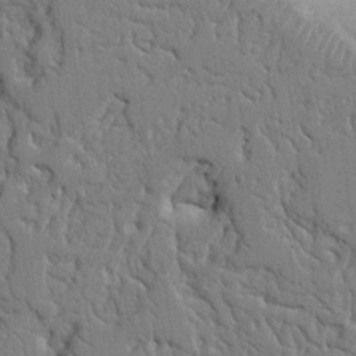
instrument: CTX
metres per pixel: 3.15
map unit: Nhu
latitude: 15.3860
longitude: -78.9514
